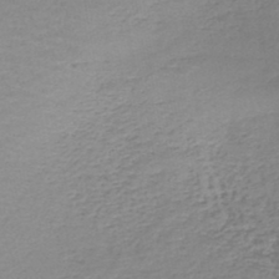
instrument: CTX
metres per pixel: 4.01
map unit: lHb
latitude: -44.5196
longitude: 58.9730
